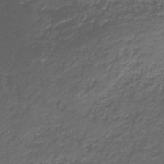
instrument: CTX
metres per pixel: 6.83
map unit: HNb
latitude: -36.8597
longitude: 53.4832
